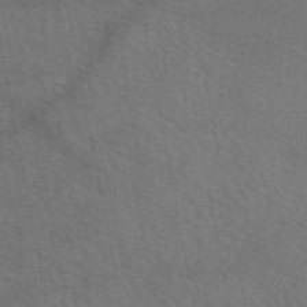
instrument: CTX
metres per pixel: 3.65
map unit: eAb
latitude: 51.1025
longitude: 111.0297
